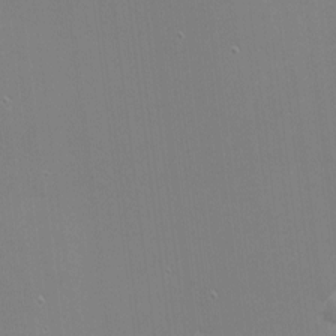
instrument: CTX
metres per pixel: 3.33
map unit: eHh
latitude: -2.5195
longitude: -80.6113
